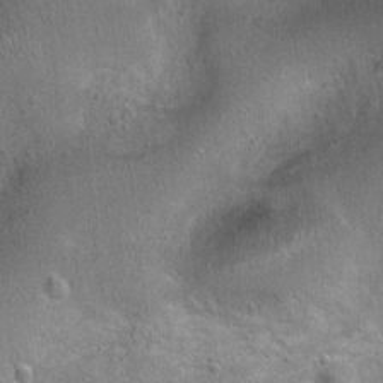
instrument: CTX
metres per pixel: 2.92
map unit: Ht
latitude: 4.4034
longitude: -20.1955
